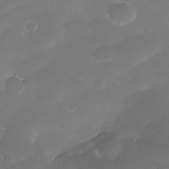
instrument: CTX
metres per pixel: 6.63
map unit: Nhe
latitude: -34.6896
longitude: -145.5182
